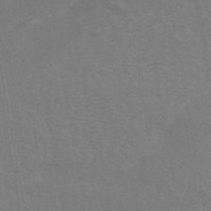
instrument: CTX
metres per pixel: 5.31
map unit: ANa
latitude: 43.8961
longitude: 29.7100
